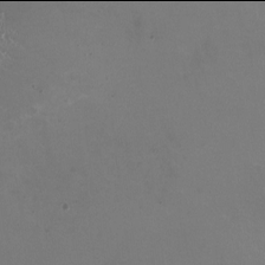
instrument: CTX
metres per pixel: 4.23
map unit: HNhu
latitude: -2.0094
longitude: -2.8002
